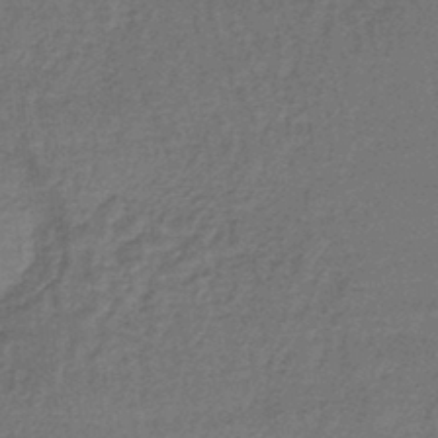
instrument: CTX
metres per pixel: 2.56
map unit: lHb
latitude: -43.4832
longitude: 66.6896
